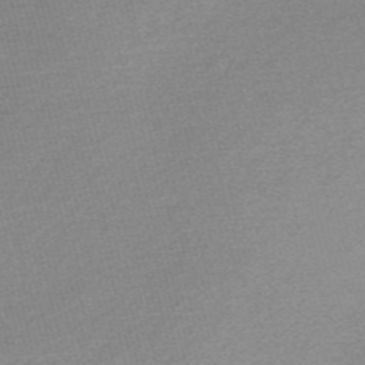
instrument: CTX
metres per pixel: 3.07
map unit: Nve
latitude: -56.9164
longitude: 61.2187
